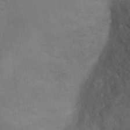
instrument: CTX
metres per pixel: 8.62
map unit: Ht
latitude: 13.1970
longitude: -41.1592
